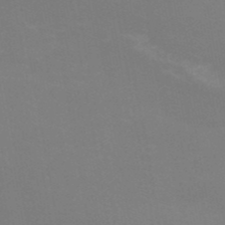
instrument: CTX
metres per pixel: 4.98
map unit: HNb
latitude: -50.6329
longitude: -50.6679
